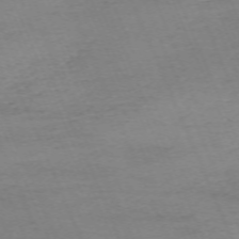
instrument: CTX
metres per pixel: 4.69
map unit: Nhu
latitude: -68.3873
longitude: 38.4251
